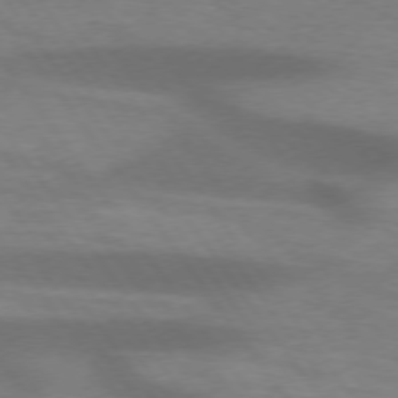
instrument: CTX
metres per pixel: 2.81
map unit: lApd
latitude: 74.3467
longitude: -54.7624
